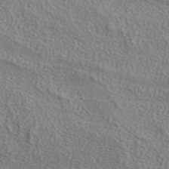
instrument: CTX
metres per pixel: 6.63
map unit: ANa
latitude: 38.1011
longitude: 20.1605
